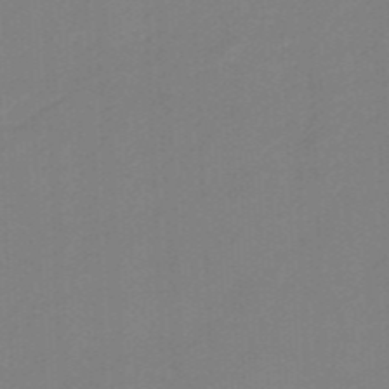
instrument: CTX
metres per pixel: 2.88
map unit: eHb
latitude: -47.4454
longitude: 89.3320
